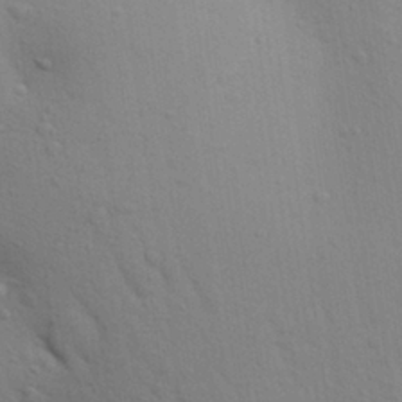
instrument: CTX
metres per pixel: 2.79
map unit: Aa
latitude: 29.3104
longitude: -147.2915
